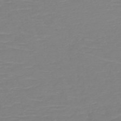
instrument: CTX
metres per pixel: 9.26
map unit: HNb
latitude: -49.2187
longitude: -51.5749
